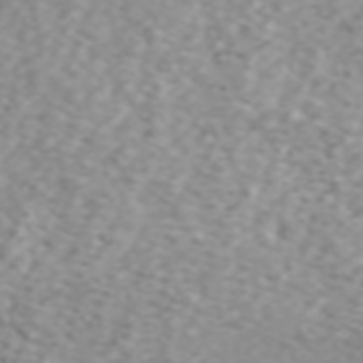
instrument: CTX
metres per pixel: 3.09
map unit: ANa
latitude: 44.3278
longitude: 21.8422
